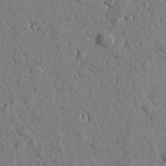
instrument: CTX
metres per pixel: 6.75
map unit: Htu
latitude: 1.2159
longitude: -178.8002
